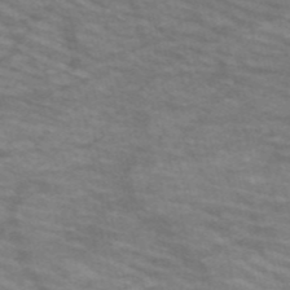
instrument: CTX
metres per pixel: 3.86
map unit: HNb
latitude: -53.8800
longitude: -44.9136
